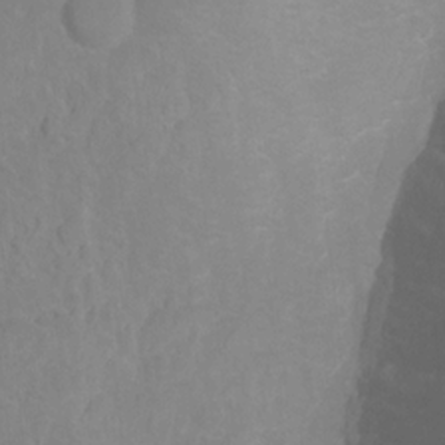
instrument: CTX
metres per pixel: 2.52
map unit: Hto
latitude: -0.6141
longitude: -34.7624
